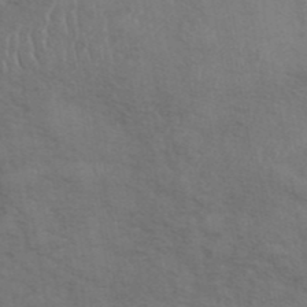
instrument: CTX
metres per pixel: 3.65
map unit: ANa
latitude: 42.5168
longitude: 54.6141
